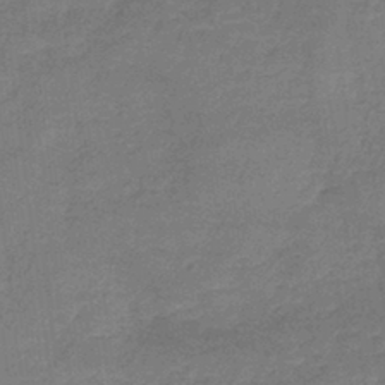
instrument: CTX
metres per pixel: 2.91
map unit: lHb
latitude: -42.0849
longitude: 66.2361
